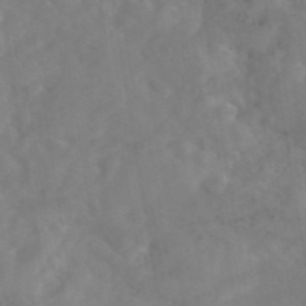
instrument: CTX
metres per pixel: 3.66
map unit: eAb
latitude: 46.3845
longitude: 127.0864
